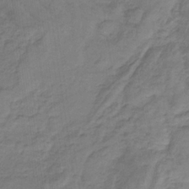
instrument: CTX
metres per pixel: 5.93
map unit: lHb
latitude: -33.0865
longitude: 68.9352
